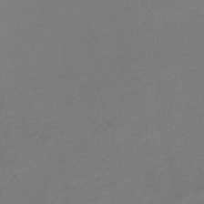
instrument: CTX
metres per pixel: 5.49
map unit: lHb
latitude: -34.6518
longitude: 67.5588
